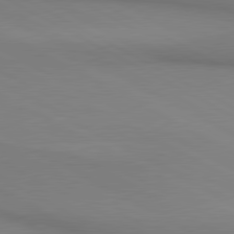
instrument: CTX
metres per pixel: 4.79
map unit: lApd
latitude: 80.6113
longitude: 145.9556
